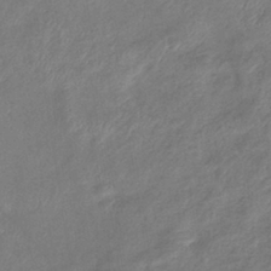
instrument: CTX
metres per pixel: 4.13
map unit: eHb
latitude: -38.5007
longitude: 75.9745
